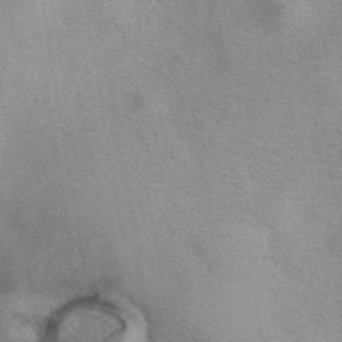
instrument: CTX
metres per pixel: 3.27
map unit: eAb
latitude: 41.0269
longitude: 103.3888
